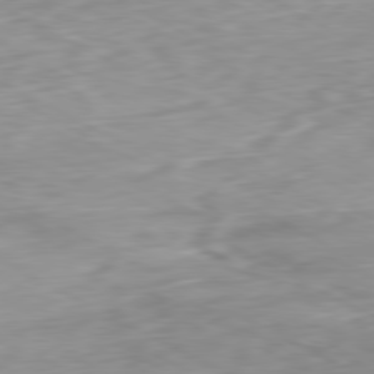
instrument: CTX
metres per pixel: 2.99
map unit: Ap
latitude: -80.7463
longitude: -70.3656
